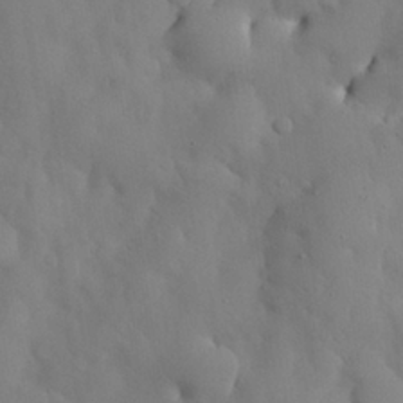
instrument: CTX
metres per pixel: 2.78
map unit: Nhu
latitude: 26.9514
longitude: -72.4601
